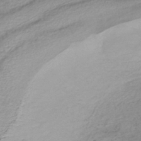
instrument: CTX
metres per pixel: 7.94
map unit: lHb
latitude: -38.1606
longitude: 68.0094
